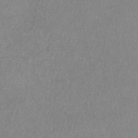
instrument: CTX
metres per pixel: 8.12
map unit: lHb
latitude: -36.8974
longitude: 73.5399
